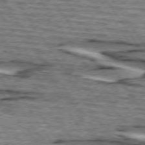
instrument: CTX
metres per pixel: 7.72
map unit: lApd
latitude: 74.6302
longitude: -72.7813
